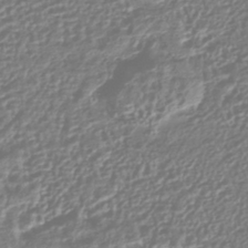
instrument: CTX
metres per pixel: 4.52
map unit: HNhu
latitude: -44.0472
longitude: 106.8219
